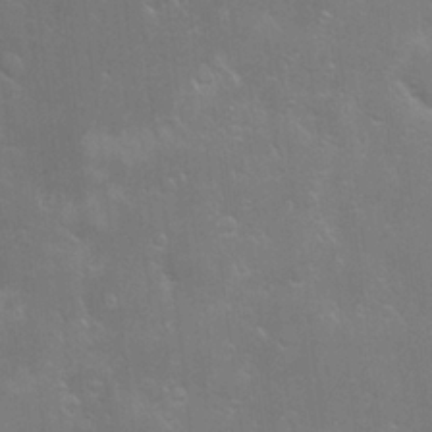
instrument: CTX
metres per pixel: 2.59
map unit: Hve
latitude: -10.8786
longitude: 174.6329
